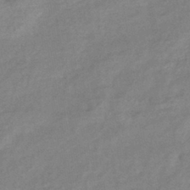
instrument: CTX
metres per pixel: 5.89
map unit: eHb
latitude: -40.1983
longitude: 80.3307
